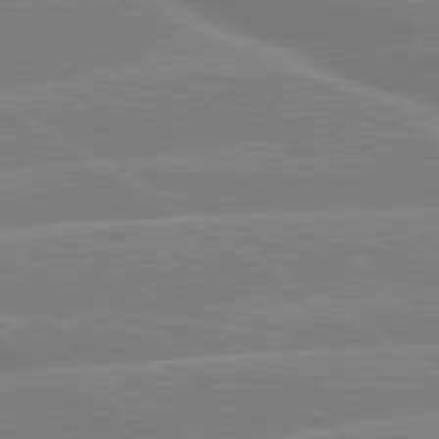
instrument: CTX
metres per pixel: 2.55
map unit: lApd
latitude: 79.5182
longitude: -130.8947
